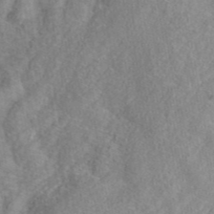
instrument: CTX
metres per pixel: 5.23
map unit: eAb
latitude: 44.5546
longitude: 106.4251
